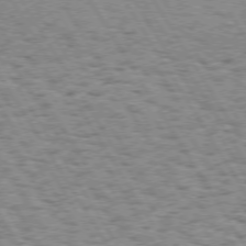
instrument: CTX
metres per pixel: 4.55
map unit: Hpe
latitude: 73.3293
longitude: -133.4615
